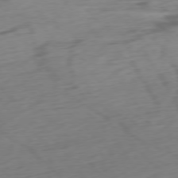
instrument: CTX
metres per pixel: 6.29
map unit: Ap
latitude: -77.0109
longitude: -78.6680
